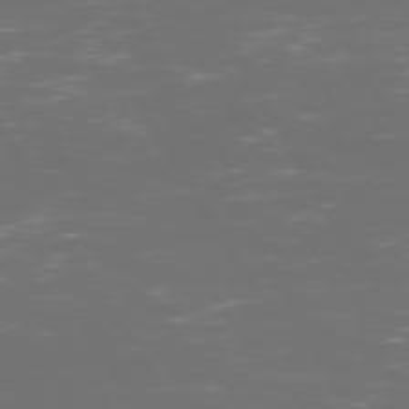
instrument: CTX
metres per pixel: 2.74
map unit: Hpe
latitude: 72.5168
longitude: -126.4790
